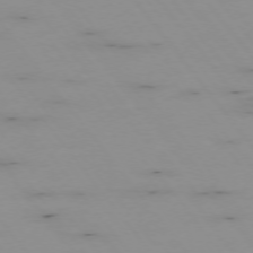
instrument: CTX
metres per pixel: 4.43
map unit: Hpe
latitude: -74.8408
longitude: 3.5021
